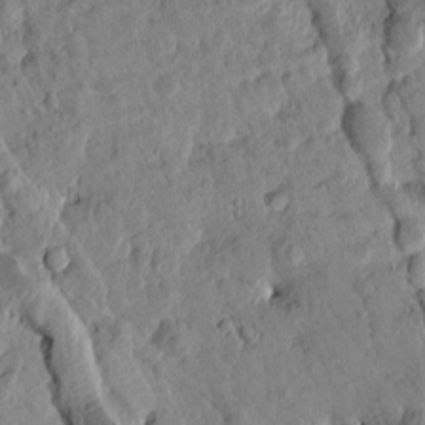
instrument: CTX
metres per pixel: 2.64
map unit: Htu
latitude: 1.6882
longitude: 177.9745
